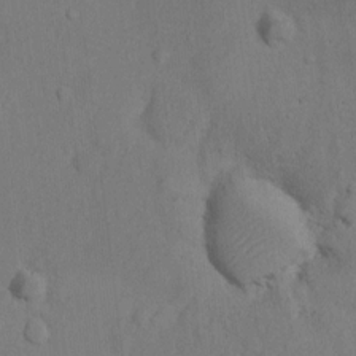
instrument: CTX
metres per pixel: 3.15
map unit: Nhu
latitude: 10.5546
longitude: -27.4049
